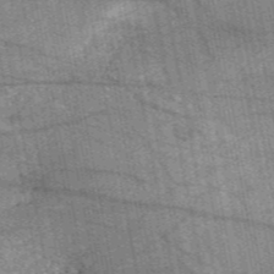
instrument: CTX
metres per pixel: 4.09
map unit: HNb
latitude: -53.9745
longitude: -40.8569
